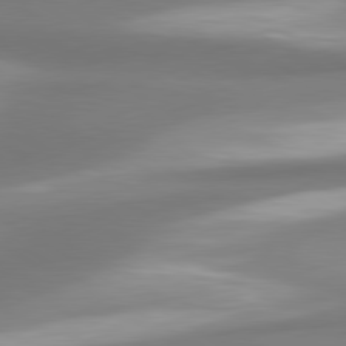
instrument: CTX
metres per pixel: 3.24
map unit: lApd
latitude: 80.2145
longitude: 178.8408
